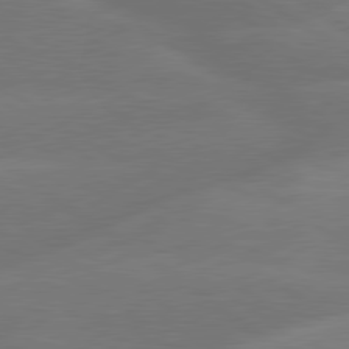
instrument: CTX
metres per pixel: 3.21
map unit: lApd
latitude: 79.9150
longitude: -148.6679
